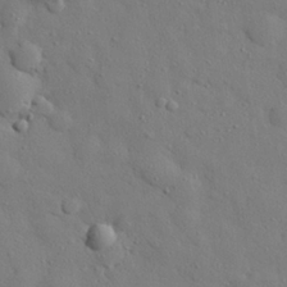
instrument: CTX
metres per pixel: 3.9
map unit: eHh
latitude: 27.4615
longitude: -78.5168
